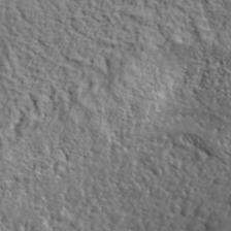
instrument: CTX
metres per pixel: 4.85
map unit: lHvf
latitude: 36.3467
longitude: -86.0633
